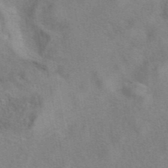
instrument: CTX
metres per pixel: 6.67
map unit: eAb
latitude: 41.1214
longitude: 108.0472
